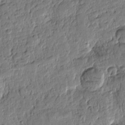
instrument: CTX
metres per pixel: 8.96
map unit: Htu
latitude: -0.6330
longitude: -176.3656
